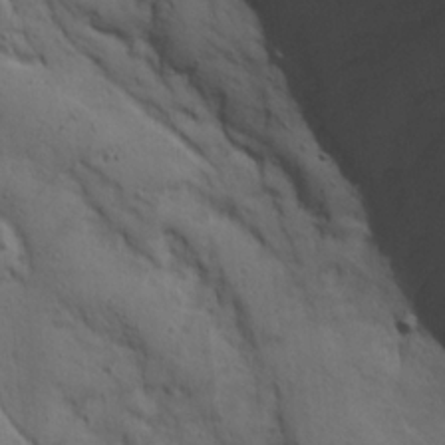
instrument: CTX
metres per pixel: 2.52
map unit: Ave
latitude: 23.0647
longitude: -135.6694
